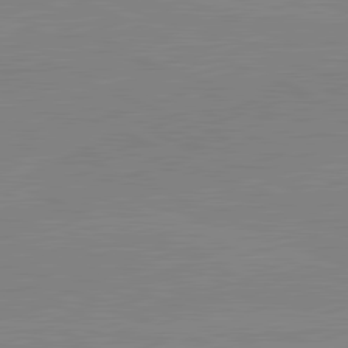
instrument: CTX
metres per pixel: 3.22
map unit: lApd
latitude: 81.8394
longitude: -156.4223
